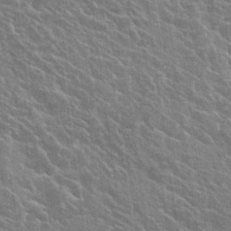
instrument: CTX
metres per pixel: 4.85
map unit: Hto
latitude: 24.8191
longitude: -40.3278
